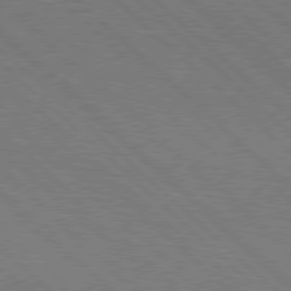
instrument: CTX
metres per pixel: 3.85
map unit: Hpe
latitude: 77.3859
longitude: -127.9906
